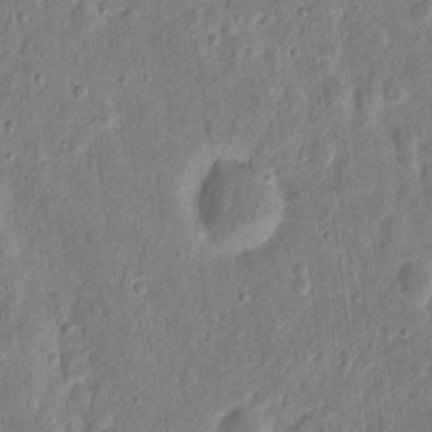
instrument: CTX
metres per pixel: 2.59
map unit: eHh
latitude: 10.4412
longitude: -73.4238
